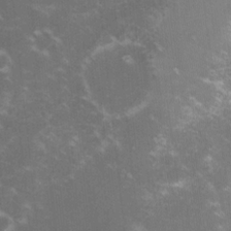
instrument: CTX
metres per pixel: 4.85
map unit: lHvf
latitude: -15.0487
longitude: -101.4804
